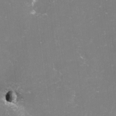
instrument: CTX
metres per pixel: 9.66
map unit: lHvf
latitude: -15.6533
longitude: -101.2537
